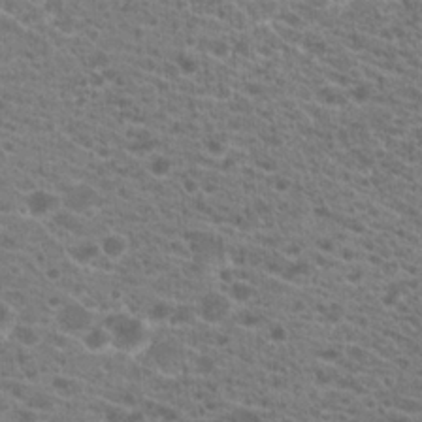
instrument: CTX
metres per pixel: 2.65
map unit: Hto
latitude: 20.9136
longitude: -39.0836
